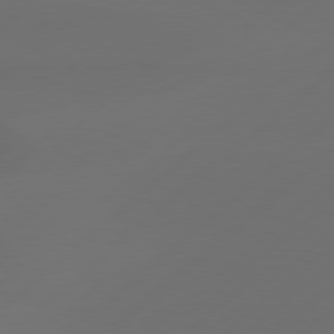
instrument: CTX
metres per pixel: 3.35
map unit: Hpe
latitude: 78.5735
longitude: -132.5168
